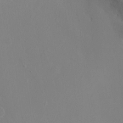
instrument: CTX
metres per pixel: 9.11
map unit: Ht
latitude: -1.2187
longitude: -18.4412
